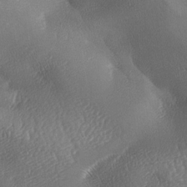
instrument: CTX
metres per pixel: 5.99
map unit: lAa
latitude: -8.1417
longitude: -127.9906
